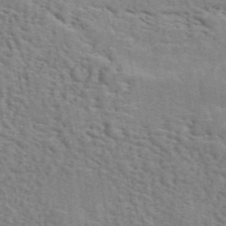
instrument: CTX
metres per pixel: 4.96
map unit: ANa
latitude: 49.8016
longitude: -80.3656
